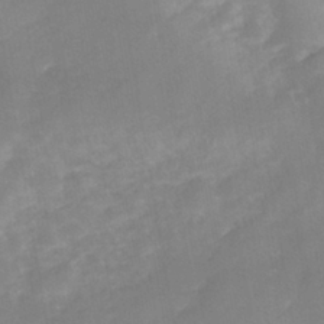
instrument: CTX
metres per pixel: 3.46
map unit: Nhe
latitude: -40.5574
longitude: -110.1767
